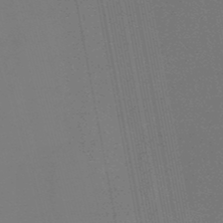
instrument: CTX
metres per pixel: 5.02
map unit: lHb
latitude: -48.9164
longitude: 68.4440
